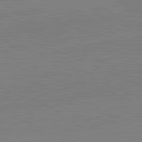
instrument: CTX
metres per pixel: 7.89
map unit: lApd
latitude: 82.0822
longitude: -156.3845
